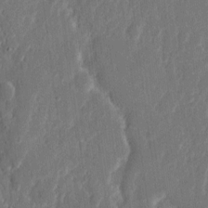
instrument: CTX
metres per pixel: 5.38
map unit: eHh
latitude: 11.6316
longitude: -71.0458
